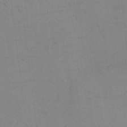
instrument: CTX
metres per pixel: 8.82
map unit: eHh
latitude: -6.1983
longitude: -80.4034
